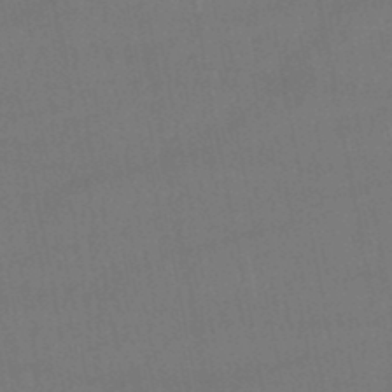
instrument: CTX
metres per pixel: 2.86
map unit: lHb
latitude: -47.9556
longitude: 62.3495
